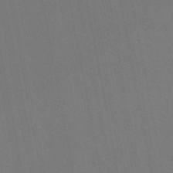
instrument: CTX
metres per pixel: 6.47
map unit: eAb
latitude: 46.7624
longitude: 121.1620
